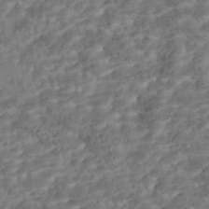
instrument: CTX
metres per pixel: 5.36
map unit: Nhe
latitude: -47.2565
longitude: -173.2914
